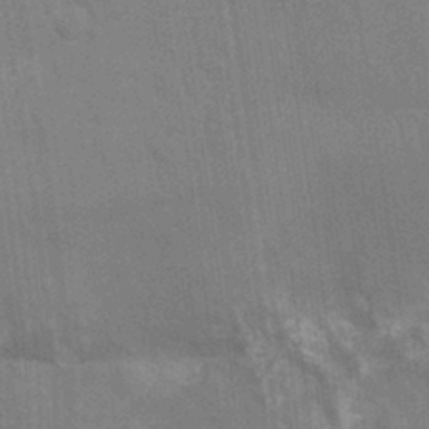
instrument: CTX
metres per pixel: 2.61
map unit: Nhu
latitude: -11.8800
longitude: -22.2522
